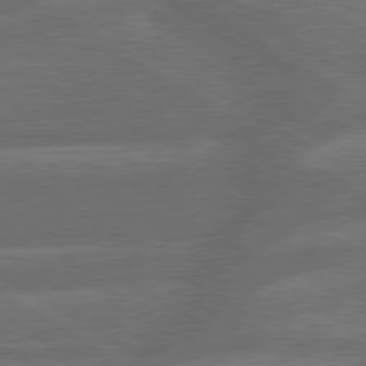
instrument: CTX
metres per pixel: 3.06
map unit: lApd
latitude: 79.9528
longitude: -165.1781
